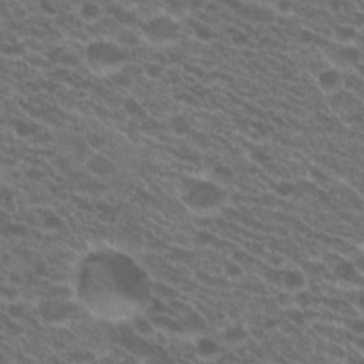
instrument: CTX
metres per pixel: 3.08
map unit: Hto
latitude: 20.9136
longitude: -35.7449
